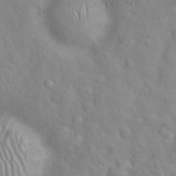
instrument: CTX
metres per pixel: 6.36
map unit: Hto
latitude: 17.0647
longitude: -53.4049
